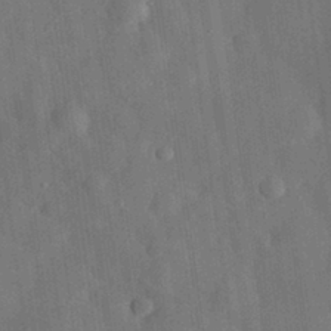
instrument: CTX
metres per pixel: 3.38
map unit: eHh
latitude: 30.1389
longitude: -77.1403
